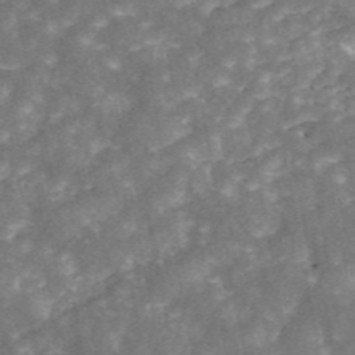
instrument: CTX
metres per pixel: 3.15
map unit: ANa
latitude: 45.4048
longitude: 30.5385
